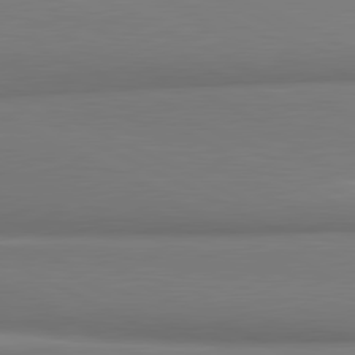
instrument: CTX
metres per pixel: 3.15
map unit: lApd
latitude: 81.2726
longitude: 177.5210
